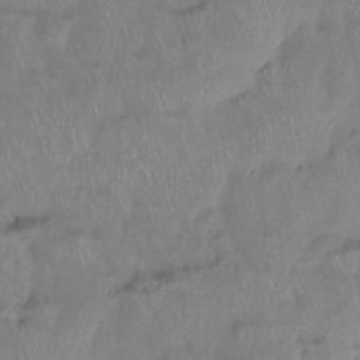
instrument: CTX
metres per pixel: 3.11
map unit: Ht
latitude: -15.0487
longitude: -44.5357
